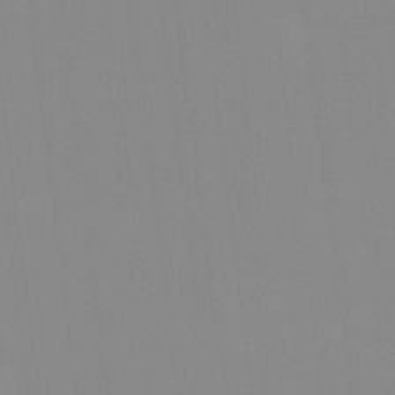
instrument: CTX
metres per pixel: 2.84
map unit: Ht
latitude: -14.7275
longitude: -52.0633
